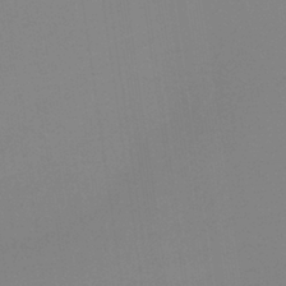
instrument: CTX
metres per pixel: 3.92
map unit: HNb
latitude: -36.7652
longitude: 54.6330
